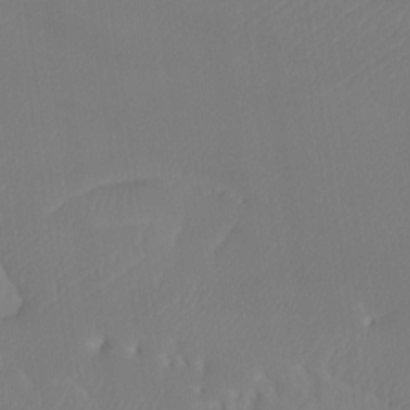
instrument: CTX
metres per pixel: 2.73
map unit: Htu
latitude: -13.1431
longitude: -70.4601
